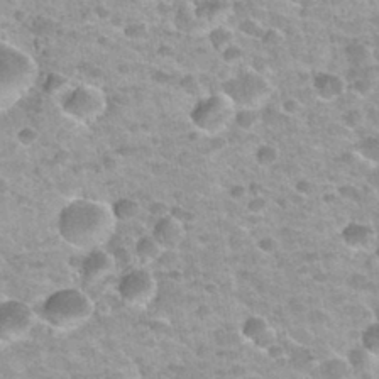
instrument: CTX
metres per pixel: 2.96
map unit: Nhu
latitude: 32.5545
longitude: -53.0080
